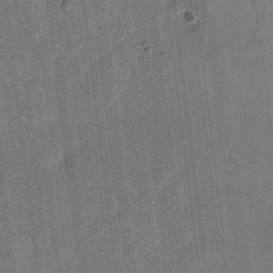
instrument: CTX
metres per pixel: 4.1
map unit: eHh
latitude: 11.9528
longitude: -66.0444
